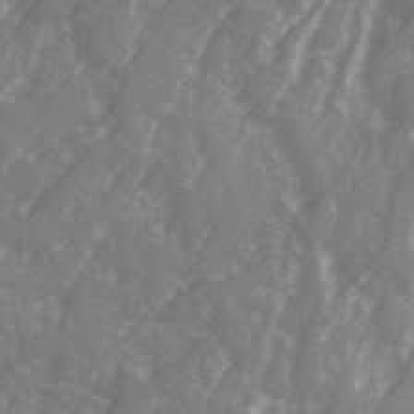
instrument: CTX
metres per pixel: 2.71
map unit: Ave
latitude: 21.5938
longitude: -132.0822
